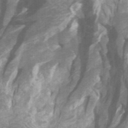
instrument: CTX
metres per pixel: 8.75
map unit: Htu
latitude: -7.1809
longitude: -48.2145
